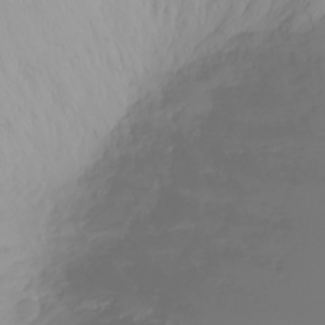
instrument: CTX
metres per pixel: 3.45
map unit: Nhu
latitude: -4.1605
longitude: -84.3845
